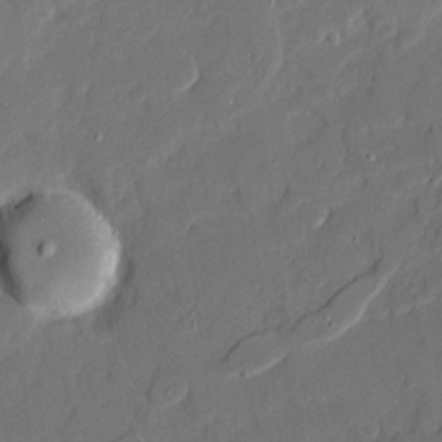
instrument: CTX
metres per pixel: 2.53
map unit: Ave
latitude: 20.3468
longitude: -128.4034
